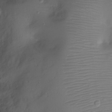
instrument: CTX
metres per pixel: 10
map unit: Ht
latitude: -8.0661
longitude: -24.0633
